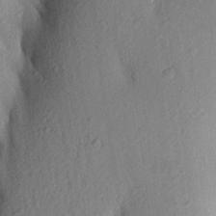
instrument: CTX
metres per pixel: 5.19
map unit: Aa
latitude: 24.6112
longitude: -150.1577
